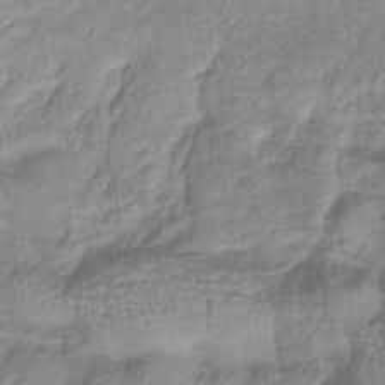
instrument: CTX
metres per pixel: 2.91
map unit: eHb
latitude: -43.7288
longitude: 81.8989
